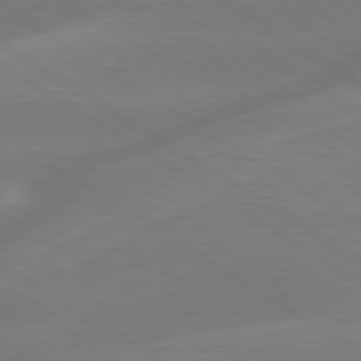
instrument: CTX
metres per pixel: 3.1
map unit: lApd
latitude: 79.7261
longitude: -143.1214
